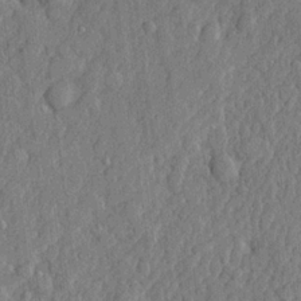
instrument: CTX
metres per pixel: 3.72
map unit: lHvf
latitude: 22.8002
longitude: 142.9352
